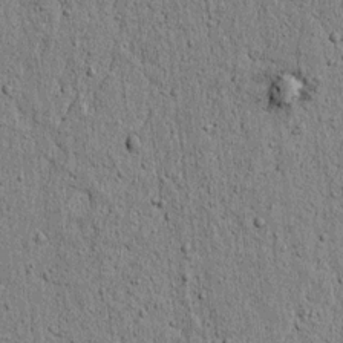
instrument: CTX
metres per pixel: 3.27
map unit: lAvf
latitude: 6.0633
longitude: 164.8786
